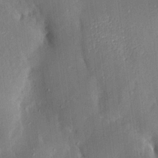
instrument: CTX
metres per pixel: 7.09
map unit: Aa
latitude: 15.5749
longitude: -148.9514
